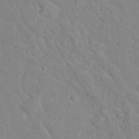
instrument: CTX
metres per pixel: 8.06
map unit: Hto
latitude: 17.4615
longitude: -36.3656
